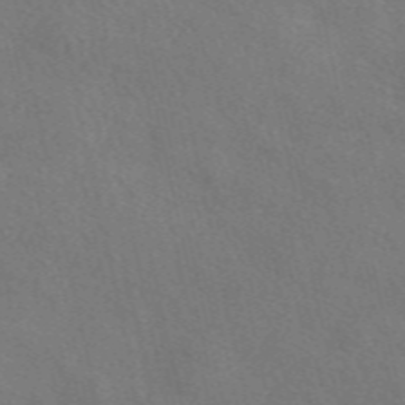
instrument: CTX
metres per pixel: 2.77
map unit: eAb
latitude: 51.1592
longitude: 116.9163
